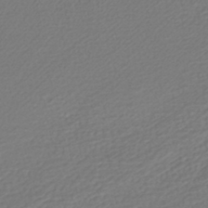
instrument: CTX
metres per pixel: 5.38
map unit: lHb
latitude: -42.4628
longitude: 69.5021
